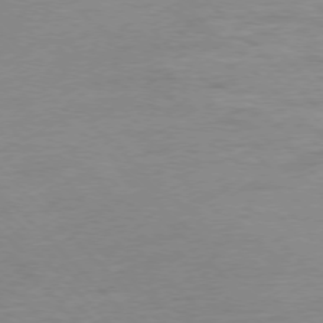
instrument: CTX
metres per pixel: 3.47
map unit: Ap
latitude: -77.2754
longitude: -89.1404
